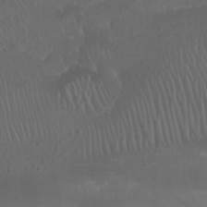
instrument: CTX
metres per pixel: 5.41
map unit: Nhu
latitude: 26.0633
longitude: -52.5924
